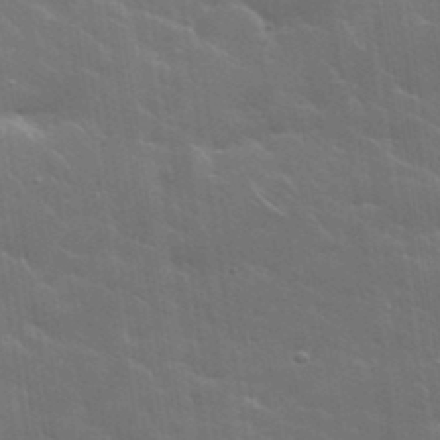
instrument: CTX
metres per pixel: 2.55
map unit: lHvf
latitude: 37.0270
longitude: -91.8583
